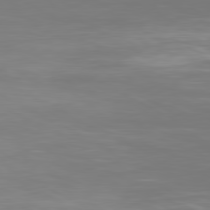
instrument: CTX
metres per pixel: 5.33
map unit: Ap
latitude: -80.8975
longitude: -59.6883
